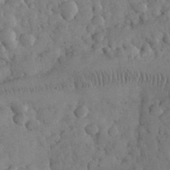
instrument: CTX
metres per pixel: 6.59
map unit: eHh
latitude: 31.1215
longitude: -68.7813
